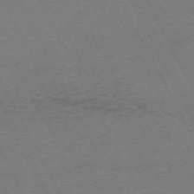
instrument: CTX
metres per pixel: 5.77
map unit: Hpe
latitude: -70.7841
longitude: 15.8234
